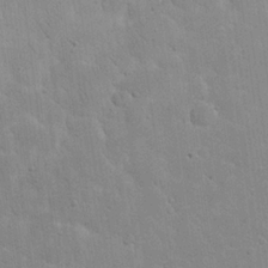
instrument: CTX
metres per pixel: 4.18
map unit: eHh
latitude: 21.1214
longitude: -68.4601
